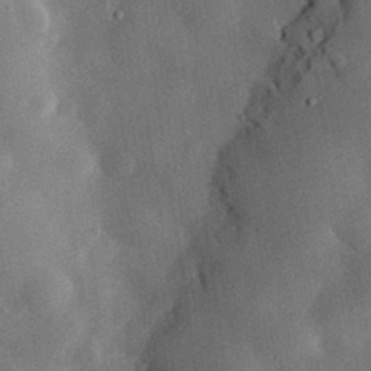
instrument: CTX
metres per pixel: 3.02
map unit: eHh
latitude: 30.6113
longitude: -80.5546
